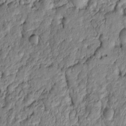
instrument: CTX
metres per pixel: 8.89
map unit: Htu
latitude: -6.3117
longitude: 155.9745
